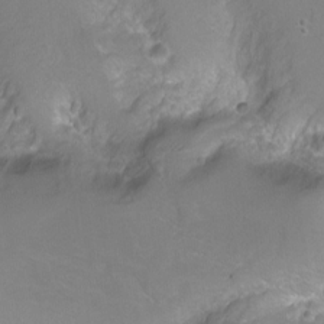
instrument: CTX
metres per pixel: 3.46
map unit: Hto
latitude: -6.7463
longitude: -44.7813
